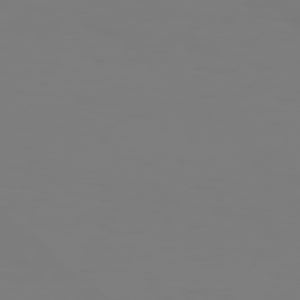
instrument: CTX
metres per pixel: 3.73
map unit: Hpe
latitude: 77.5182
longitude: -133.8961
